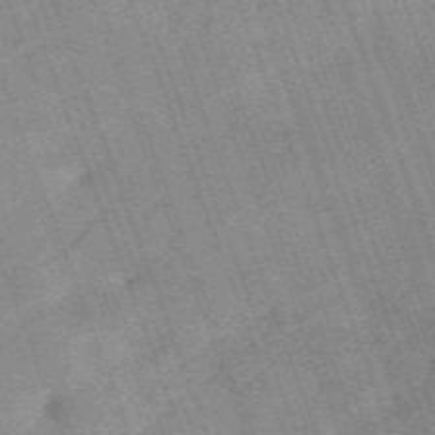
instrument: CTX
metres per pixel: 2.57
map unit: HNb
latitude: -54.1795
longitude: -48.4034
